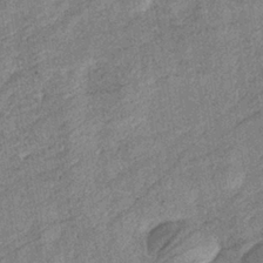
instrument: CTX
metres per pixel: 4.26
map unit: eHb
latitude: -38.0661
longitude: 77.3510
